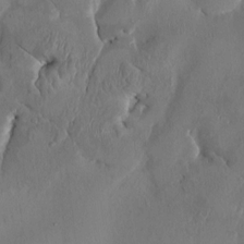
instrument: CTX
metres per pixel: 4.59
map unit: HNhu
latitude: 3.5560
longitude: -7.2537
